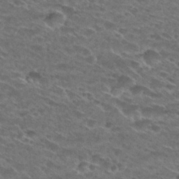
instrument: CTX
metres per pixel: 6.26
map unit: Hto
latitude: 29.3670
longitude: -46.7624
